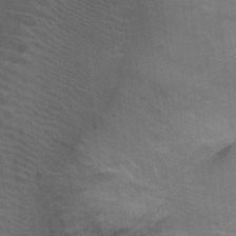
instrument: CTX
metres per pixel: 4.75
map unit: Ht
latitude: -0.8219
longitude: -17.1781
